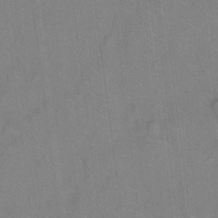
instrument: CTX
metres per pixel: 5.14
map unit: Hto
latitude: 14.6302
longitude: -39.4993
